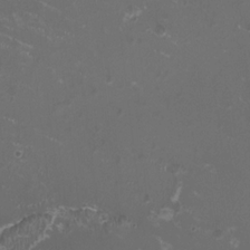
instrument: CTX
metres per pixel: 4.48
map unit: HNhu
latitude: -2.9541
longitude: -0.9136
